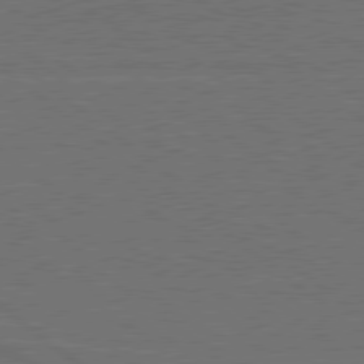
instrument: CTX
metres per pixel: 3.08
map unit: lApd
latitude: 79.2159
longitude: -123.7261
